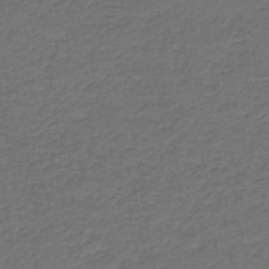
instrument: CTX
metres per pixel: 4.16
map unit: HNb
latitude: -43.8044
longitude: 49.9178
